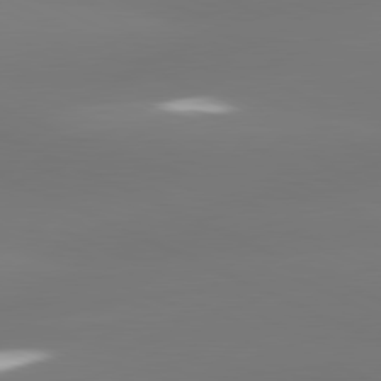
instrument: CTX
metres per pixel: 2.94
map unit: lApd
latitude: 81.6316
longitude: -164.9325
